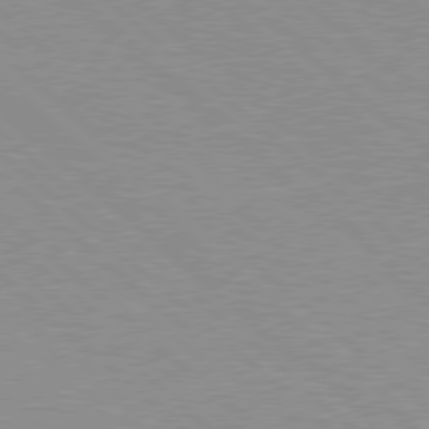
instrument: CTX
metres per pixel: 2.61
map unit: Hpe
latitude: 77.9717
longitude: -154.0255
